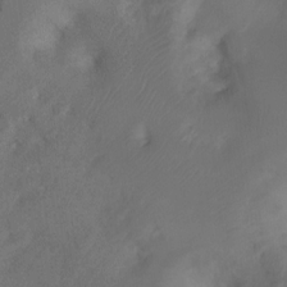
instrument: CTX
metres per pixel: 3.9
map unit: Ht
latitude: 2.6490
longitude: -26.9892
